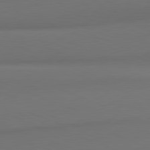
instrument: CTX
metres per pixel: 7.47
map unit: lApd
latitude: 81.9717
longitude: 170.6519
